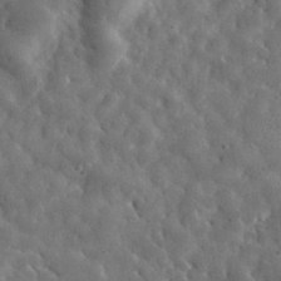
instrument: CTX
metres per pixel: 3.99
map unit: lHvf
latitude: 35.4237
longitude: -88.3279
